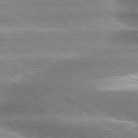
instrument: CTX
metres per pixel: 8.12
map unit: lApd
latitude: 80.0444
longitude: -135.9150
